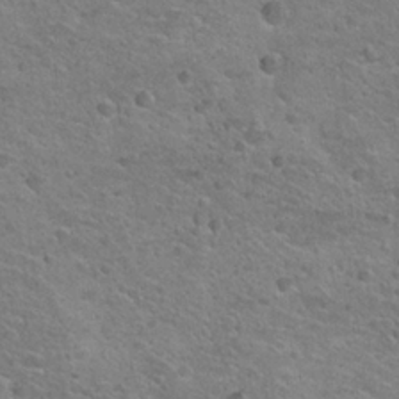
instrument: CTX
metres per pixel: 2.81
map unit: Hto
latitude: 24.9513
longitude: -49.7639
